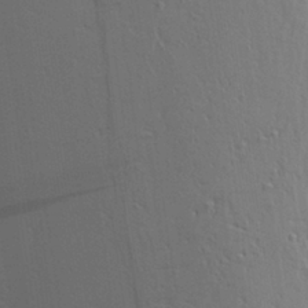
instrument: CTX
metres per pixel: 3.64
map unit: Aa
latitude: 28.0822
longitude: -138.8191
